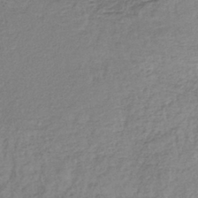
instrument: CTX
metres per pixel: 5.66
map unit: lHb
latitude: -40.6518
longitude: 70.7841
